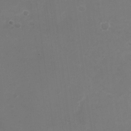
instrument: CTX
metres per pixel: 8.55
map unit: Nhu
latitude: -28.5574
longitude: -66.5356
